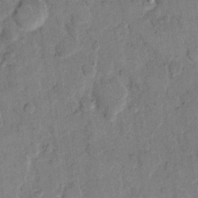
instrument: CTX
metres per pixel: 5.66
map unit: eHh
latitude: 11.5182
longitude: -64.8380
